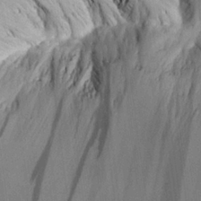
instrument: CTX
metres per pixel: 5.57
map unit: Aa
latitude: 25.2537
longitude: -133.4049
